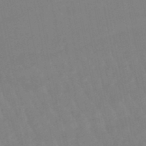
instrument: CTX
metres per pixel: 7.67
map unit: lHb
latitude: -48.8975
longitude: 75.8234
